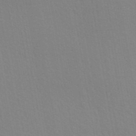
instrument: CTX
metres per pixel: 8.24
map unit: eAb
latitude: 45.1403
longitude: 113.1998
